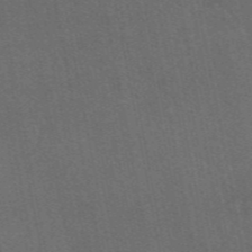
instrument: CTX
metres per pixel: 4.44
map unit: eAb
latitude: 47.5938
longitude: 116.6140
